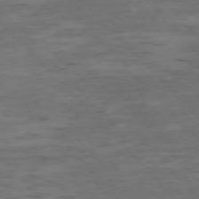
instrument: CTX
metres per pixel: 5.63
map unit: Ap
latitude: -76.9164
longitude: -91.8772
